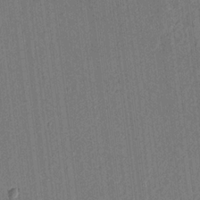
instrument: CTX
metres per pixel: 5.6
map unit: lAvf
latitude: 7.4048
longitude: 164.8597
